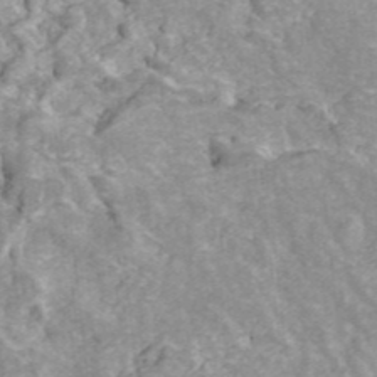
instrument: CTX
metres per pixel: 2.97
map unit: ANa
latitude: 42.7624
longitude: 26.4062
